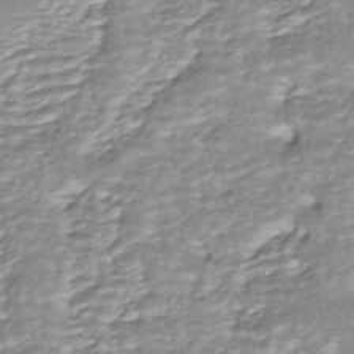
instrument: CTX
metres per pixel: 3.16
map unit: HNhu
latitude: -44.2928
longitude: 104.8408
